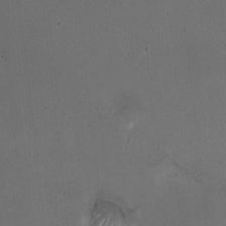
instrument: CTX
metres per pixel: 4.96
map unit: HNhu
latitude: 6.3656
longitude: 6.6518
